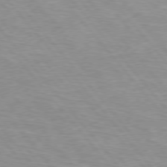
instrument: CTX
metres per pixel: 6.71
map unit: Hpe
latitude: 76.0822
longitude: -157.1214
